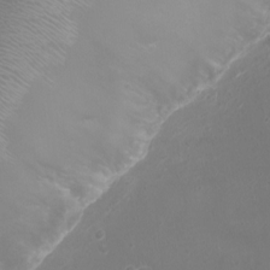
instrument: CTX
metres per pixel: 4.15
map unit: Ht
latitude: -2.0849
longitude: -18.6490
